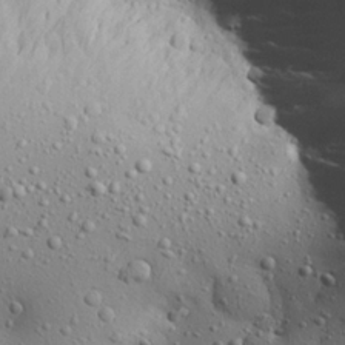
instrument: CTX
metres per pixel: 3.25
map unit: Aa
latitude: 22.5168
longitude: -143.6505
